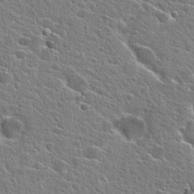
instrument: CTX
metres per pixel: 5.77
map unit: Hto
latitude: 24.7813
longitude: -44.7435
